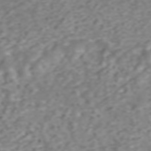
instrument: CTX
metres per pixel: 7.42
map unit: ANa
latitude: 45.8772
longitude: 21.8233
